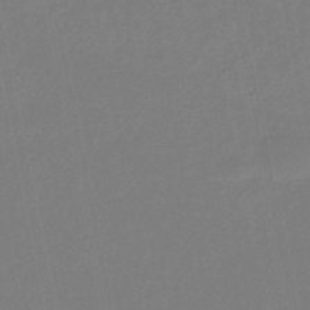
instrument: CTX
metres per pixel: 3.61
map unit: eHb
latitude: -45.1620
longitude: 87.6533
